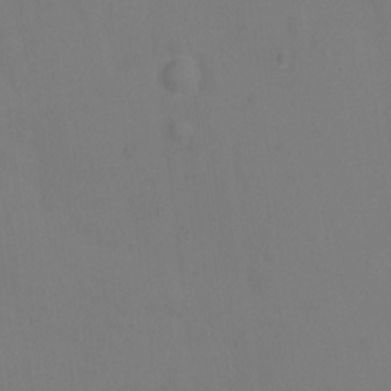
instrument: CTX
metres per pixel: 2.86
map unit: Hto
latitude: -0.4062
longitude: -33.8394
